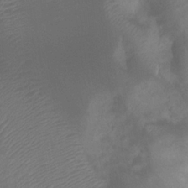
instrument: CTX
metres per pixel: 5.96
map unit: Htu
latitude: 2.3656
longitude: -21.6694
